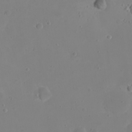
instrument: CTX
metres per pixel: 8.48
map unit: eHh
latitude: 21.5749
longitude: -63.5182
